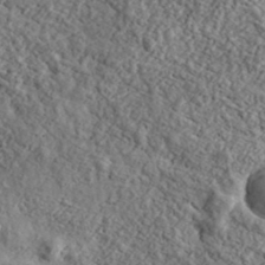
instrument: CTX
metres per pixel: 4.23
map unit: eHh
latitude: 37.1592
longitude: -81.7072
